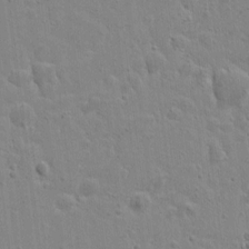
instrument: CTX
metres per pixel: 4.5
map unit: lAvf
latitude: 16.3656
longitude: -128.1578
